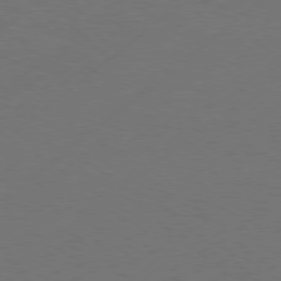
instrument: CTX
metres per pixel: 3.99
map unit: Hpe
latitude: 75.8961
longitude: -131.0648
